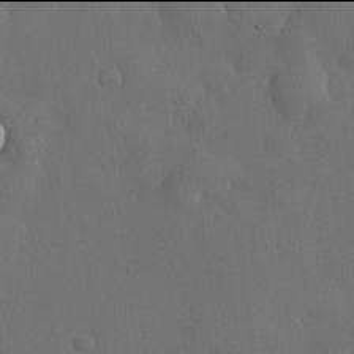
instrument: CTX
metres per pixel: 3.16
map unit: lHvf
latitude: 21.9906
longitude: 146.4818
